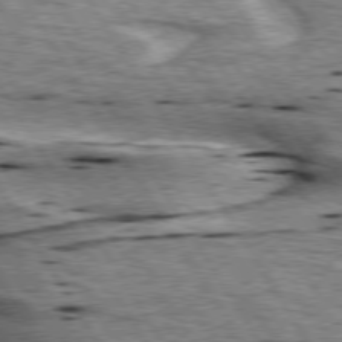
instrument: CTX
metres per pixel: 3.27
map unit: lApd
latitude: 75.5938
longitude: -59.6505
